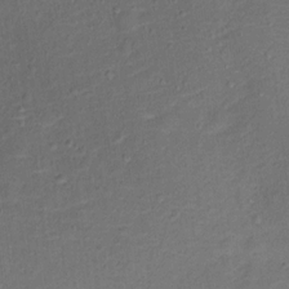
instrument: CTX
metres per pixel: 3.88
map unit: Ht
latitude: 12.8569
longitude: -39.4993
